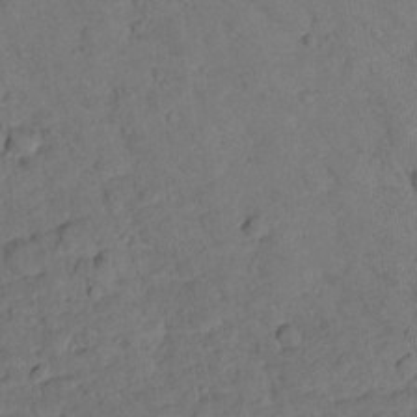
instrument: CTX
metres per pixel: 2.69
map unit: lHvf
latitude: 13.2159
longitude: 178.2550
